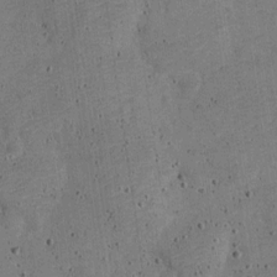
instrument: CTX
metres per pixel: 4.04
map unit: Nve
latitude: -25.2943
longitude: 105.6155
